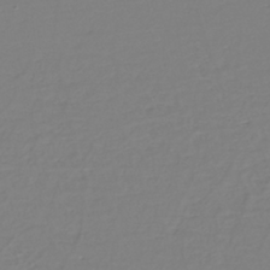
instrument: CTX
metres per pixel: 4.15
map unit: eHh
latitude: -42.6707
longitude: -32.8002
